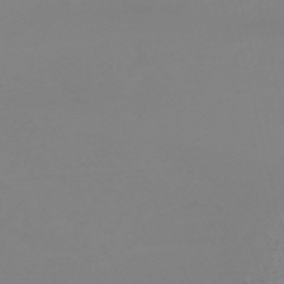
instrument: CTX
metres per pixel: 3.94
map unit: HNb
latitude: -53.9178
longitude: -50.4223
